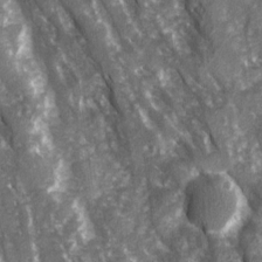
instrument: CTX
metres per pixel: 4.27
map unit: Ave
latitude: 15.4616
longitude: -131.6127
